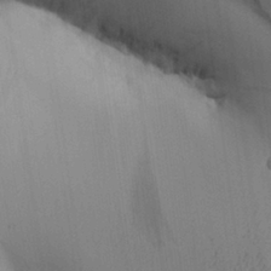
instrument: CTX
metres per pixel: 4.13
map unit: Aa
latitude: 26.9325
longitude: -130.0633
